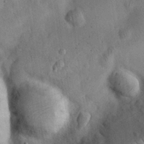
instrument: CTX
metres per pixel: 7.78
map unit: eHh
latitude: 25.7449
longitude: -68.5546
